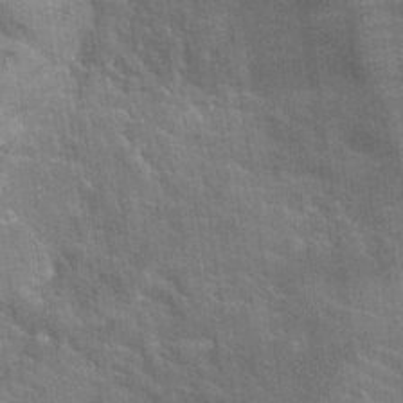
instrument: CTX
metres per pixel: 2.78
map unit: Hto
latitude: 26.1200
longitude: -43.2159
